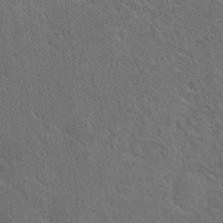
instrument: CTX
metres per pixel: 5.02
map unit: Hto
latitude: 20.6302
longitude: -54.5546
